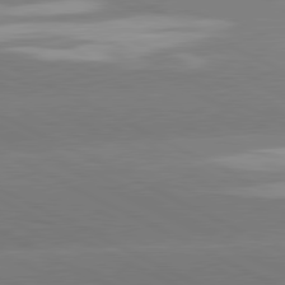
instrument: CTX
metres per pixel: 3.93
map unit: lApd
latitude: 81.0647
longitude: -154.1956
